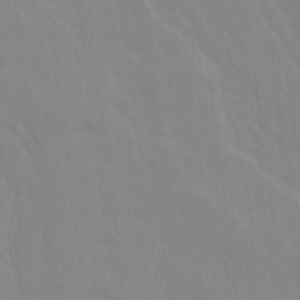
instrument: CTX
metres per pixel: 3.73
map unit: Ave
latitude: 21.6694
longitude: -134.4034
